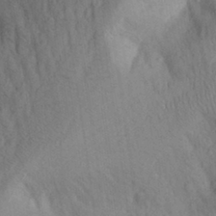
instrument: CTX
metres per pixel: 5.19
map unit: Aa
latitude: 28.5923
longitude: -148.1200
